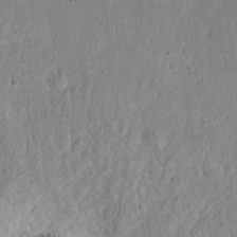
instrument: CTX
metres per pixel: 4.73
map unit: eHh
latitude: 21.8017
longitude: -67.8583
